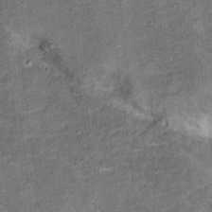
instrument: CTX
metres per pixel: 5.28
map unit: Ht
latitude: 11.0081
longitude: -39.1214
